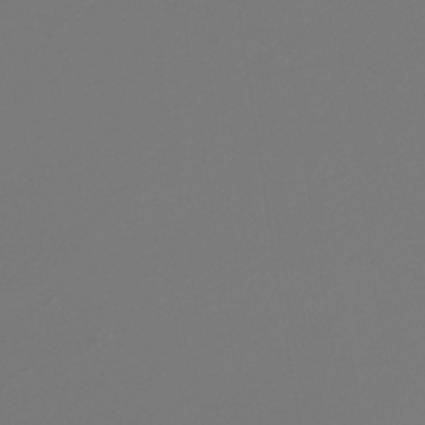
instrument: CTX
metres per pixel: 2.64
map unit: lHb
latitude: -46.8597
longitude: 71.0864
